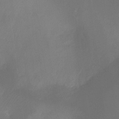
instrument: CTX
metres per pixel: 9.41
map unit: Ht
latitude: -8.6707
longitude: -31.5183
